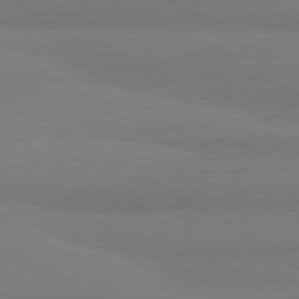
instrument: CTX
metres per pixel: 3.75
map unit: lApd
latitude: 80.7624
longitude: -178.9136
